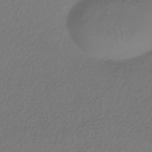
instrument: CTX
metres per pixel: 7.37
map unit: HNhu
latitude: -42.4817
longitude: 96.9353
